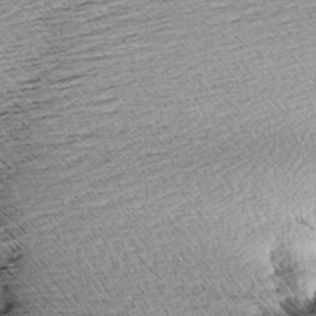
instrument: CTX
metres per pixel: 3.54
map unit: Aa
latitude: 7.9906
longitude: -140.5356
